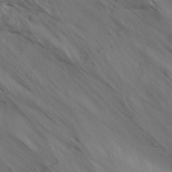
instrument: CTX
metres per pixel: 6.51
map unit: ANa
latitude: 45.9339
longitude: -84.2523
